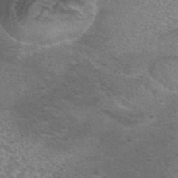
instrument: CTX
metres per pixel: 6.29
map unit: eAb
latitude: 44.3467
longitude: 104.0472
